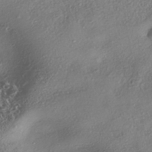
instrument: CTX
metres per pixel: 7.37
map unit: eHh
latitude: -42.3117
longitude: 121.8611
